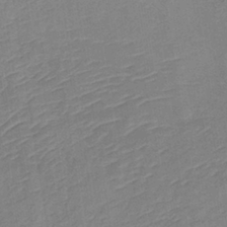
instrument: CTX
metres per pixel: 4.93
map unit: lHb
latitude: -37.2942
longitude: 72.3684
